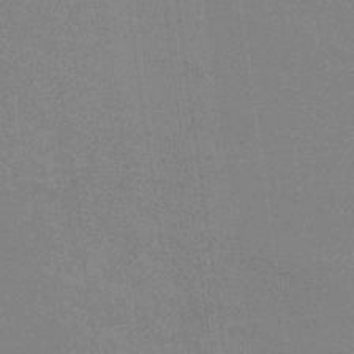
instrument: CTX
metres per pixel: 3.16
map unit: eHb
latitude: -36.6518
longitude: 76.3306
